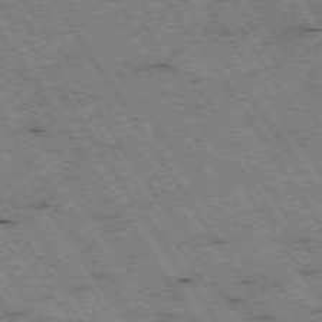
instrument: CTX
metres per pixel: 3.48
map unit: Hpe
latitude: -74.3496
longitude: 3.2564
